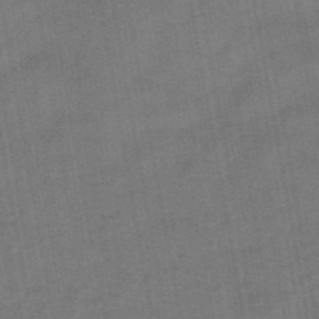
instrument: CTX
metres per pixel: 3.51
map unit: eHb
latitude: -39.5966
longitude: 82.8030
